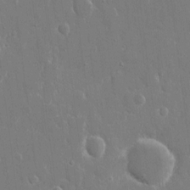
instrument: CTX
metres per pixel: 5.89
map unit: eHh
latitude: 9.0270
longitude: -69.7450
